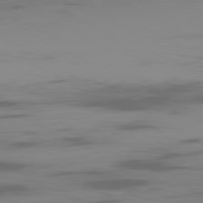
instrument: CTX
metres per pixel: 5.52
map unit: Ap
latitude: -81.1242
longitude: -62.3090
